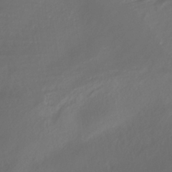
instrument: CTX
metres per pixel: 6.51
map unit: ANa
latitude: -38.3495
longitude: 98.1228
